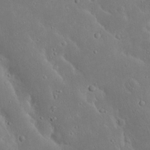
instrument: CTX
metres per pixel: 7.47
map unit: Nhu
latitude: 23.4804
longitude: -72.4034
